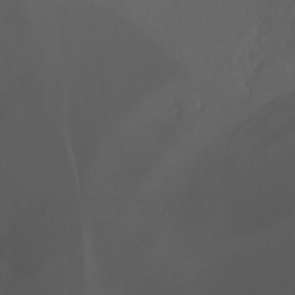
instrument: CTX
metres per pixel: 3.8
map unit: Ht
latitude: -0.7086
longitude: -45.8205
